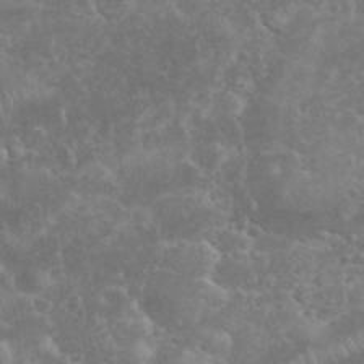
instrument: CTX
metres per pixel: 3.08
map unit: eHh
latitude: 35.8016
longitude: -62.4034
